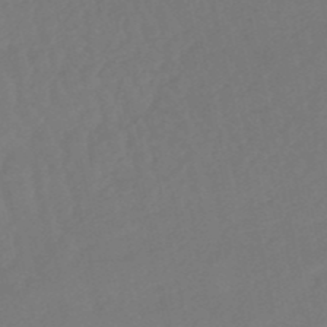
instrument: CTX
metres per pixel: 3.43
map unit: lHb
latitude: -50.3873
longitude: 81.1053
